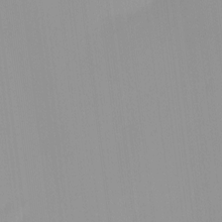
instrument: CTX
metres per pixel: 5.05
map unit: eHh
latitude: -4.0283
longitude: 17.3699
